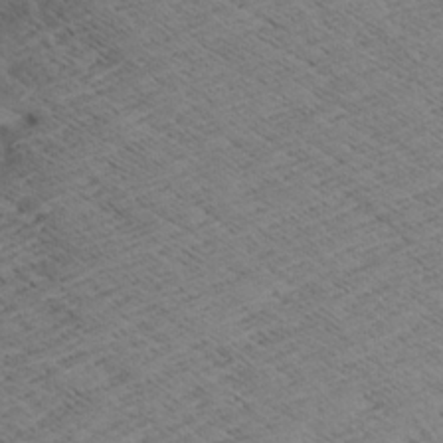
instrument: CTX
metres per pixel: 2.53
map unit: Aa
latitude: 8.0822
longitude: -140.1766
